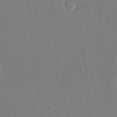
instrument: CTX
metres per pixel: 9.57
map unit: eHh
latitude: 17.0458
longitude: -70.4223
